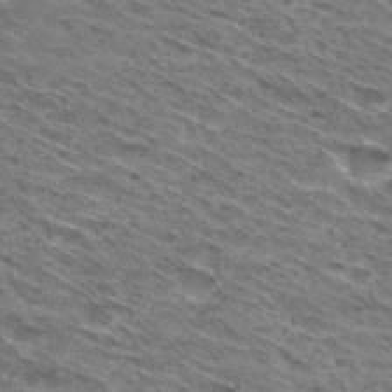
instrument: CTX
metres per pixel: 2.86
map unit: Hto
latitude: 30.5357
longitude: -46.1767
